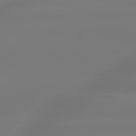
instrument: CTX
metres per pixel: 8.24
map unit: lApd
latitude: 79.7639
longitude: -136.6869
